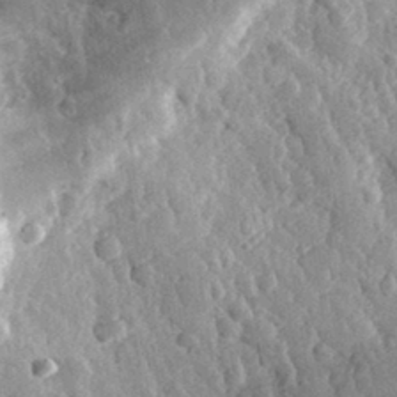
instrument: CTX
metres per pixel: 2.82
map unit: eHh
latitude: 31.2726
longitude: -80.6301
